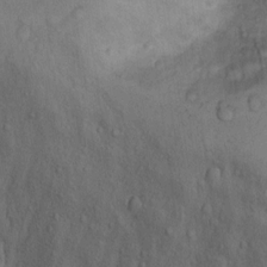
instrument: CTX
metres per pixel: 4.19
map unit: Ht
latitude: 12.4601
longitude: -39.1025
